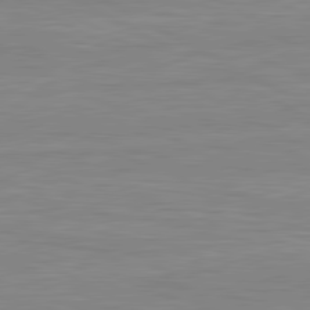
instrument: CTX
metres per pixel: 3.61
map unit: lApd
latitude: 80.8380
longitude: 171.2376
